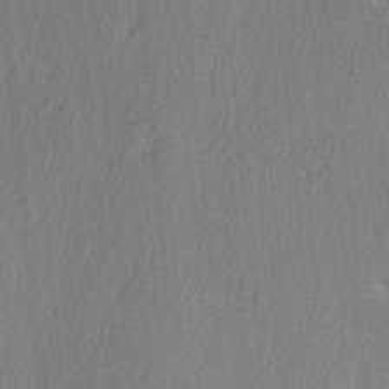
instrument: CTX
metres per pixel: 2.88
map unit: Ave
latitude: 2.8947
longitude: -111.4049
